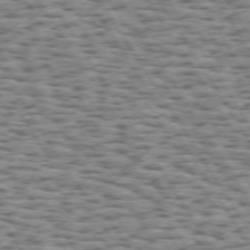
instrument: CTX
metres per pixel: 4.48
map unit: Hpe
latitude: 73.3860
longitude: -131.8206
